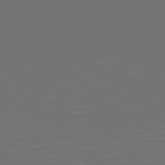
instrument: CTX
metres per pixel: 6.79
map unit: Hpe
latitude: 74.7057
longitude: -125.5371
